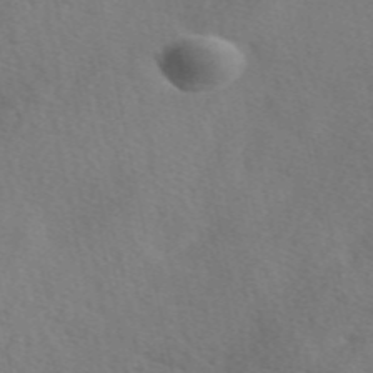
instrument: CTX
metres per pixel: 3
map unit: eAb
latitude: 49.7072
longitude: 119.3888
